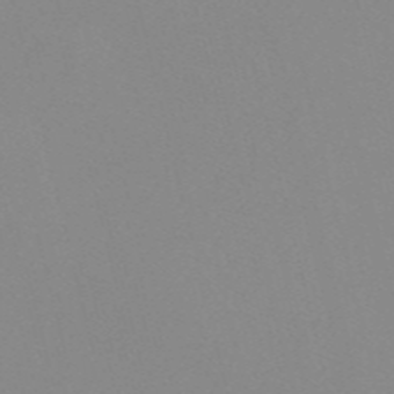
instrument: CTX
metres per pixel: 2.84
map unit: Nve
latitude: -57.5588
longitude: 59.6343
